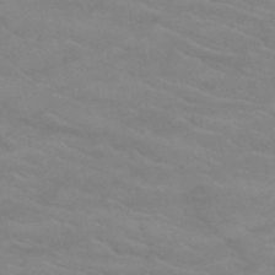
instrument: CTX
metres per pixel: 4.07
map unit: HNb
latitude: -53.1809
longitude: -45.4615
